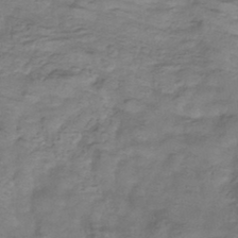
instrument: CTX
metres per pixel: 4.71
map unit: eHb
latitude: -33.3888
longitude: 75.5966
